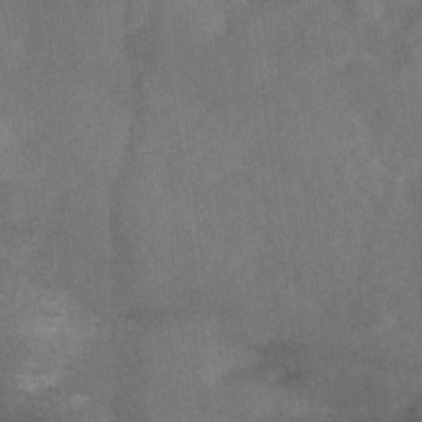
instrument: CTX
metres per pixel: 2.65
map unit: Ave
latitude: 0.9702
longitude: -111.7639
